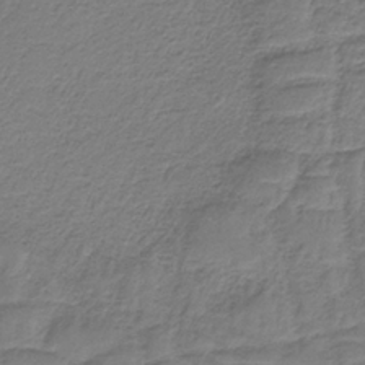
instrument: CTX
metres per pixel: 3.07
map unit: HNb
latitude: -34.0661
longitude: 60.7841
